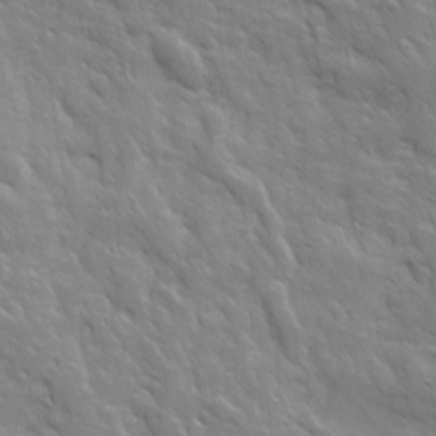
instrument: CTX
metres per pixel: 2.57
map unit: Ave
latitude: 15.8395
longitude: -132.0255
